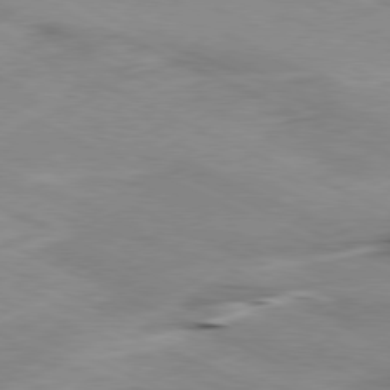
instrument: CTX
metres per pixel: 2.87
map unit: Ap
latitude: -80.4818
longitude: -67.1781
